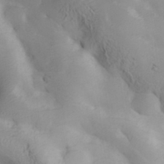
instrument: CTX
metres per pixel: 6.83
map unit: Hve
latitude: 32.8380
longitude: 148.8786
